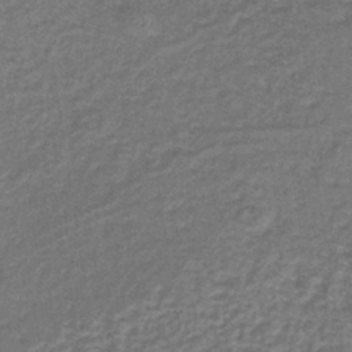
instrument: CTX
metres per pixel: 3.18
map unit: lHb
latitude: -36.8786
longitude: 59.5021
